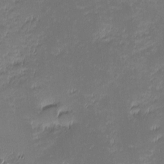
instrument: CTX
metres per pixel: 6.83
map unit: eHh
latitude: -2.1038
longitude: -85.8961
